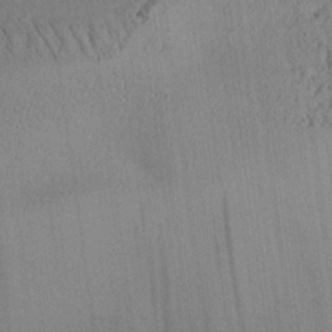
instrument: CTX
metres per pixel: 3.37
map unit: Aa
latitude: 25.3481
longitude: -134.2522
